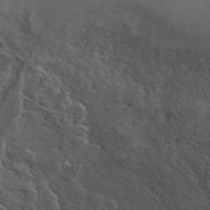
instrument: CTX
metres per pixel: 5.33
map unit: ANa
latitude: 41.7638
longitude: 34.3684
